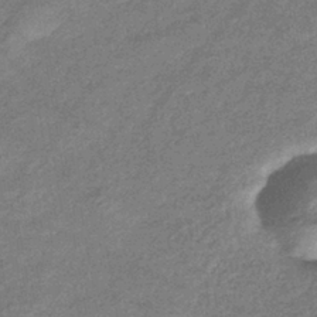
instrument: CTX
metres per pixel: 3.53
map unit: eHb
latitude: -39.0487
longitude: 80.3495
